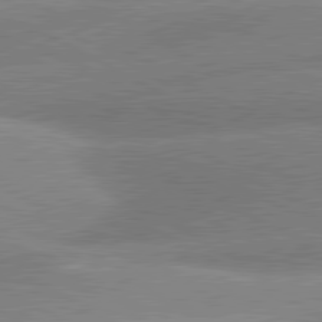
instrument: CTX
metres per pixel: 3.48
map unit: lApd
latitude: 80.9892
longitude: -163.0837
